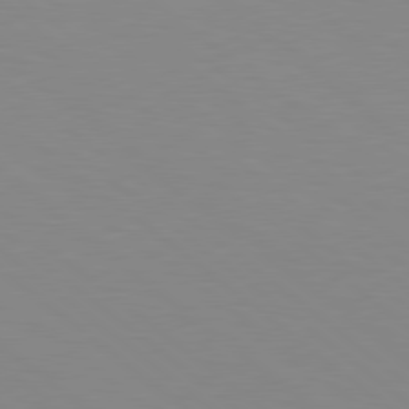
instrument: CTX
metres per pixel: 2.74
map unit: lApd
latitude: 79.0270
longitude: -176.8569
